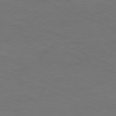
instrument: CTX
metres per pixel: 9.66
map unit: Ap
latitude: -78.7463
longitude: -72.1956
